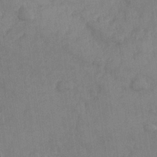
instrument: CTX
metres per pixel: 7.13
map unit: Nhe
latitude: -36.3306
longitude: -177.6505
